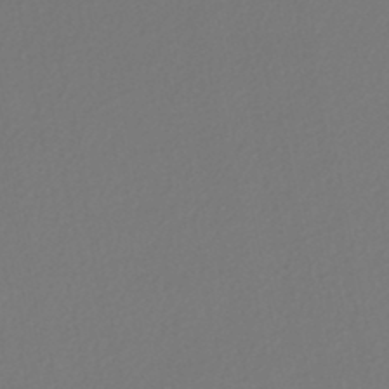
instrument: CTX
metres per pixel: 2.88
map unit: HNhu
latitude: -47.2565
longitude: 103.7667
